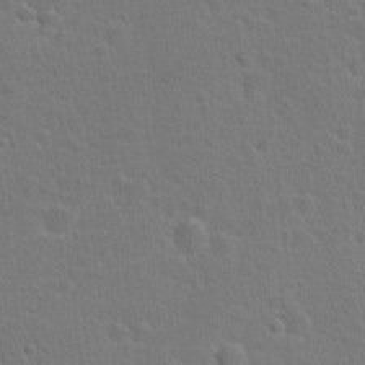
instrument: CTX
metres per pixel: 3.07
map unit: Hto
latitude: 22.6112
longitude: -47.7072
